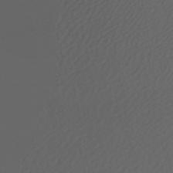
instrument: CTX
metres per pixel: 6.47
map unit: HNhu
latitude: -47.1431
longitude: 103.4454
